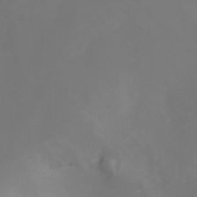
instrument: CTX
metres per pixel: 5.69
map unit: Ht
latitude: 0.4412
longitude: -36.5924
